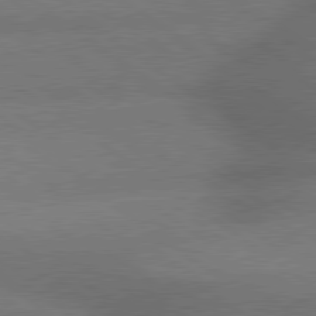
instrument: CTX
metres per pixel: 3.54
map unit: lApd
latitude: 79.5371
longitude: -153.2915
